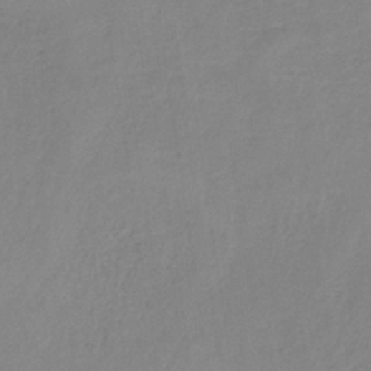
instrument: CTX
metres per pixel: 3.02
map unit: HNb
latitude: -33.5022
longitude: 54.9353
